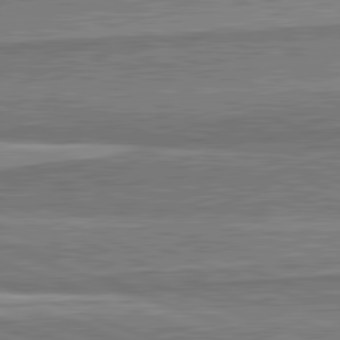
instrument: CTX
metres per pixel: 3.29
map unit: lApd
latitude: 82.1388
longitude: 167.7289
